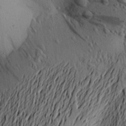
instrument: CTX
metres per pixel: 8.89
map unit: Aa
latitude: 21.2159
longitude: -149.6127
